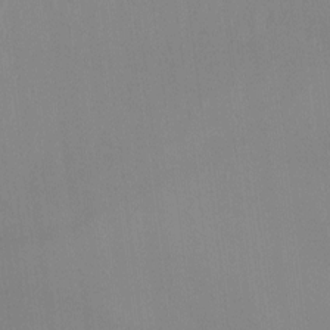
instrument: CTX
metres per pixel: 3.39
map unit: Ht
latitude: -8.5385
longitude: -30.6491
